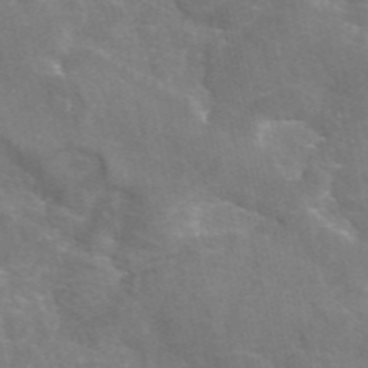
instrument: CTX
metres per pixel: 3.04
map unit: eAb
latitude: 45.8394
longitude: 116.1038
